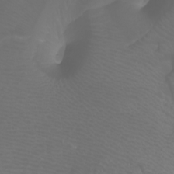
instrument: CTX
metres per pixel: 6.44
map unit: Nhu
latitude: -7.7477
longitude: -83.7638
